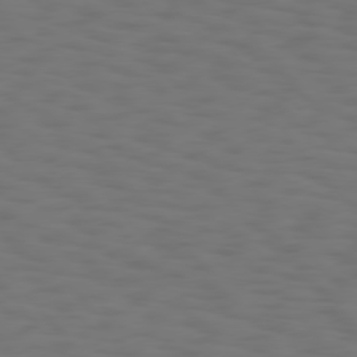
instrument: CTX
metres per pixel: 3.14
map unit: Hpe
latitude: 75.7639
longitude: -132.9136
